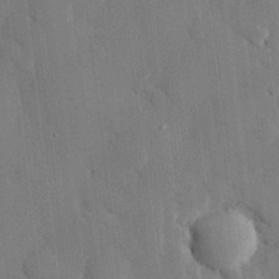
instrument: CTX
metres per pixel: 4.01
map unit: eHh
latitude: 28.9891
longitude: -80.5357
